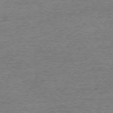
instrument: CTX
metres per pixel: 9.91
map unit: Ap
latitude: -76.4629
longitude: -96.8380
